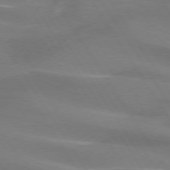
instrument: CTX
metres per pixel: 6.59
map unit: lApd
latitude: 73.9906
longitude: -61.2348
